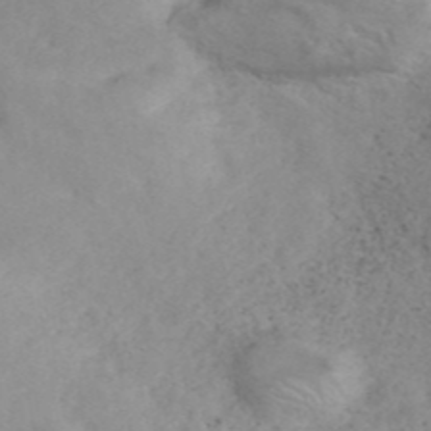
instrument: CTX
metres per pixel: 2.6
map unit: ANa
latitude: 42.7246
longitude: 27.0864
